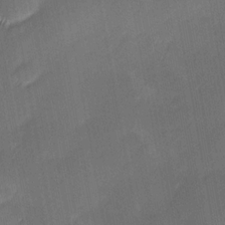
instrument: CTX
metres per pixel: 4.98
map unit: Ave
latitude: -0.3873
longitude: -113.7638
